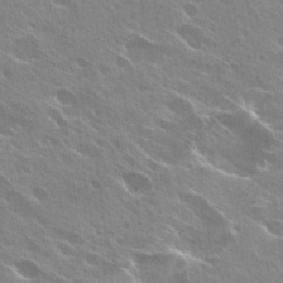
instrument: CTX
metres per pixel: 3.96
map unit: Hto
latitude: 26.9892
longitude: -40.9891
